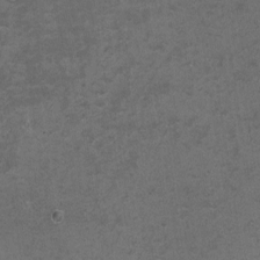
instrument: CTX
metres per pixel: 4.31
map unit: eHh
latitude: -1.9367
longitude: -79.1592
